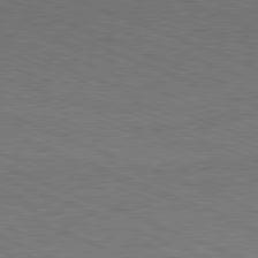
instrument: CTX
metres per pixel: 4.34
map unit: Hpe
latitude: -81.8612
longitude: 16.9164
